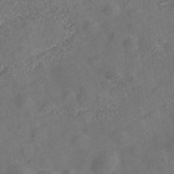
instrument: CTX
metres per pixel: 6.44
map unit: Nhe
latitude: -40.4062
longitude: -100.1200
